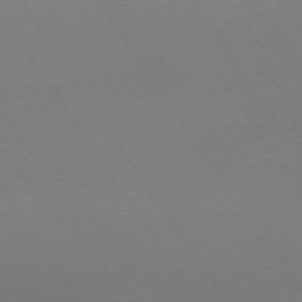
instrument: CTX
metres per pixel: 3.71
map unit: Ap
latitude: -74.0283
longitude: -72.3657
